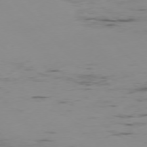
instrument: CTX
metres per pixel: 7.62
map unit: Ap
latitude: -76.8597
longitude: -82.3845
